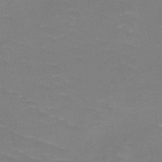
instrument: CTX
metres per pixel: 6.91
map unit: HNb
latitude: -48.9164
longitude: -49.0081
